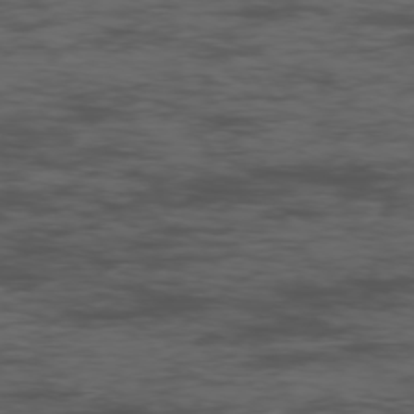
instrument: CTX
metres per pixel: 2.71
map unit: Ap
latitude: -76.3306
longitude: -83.2725
